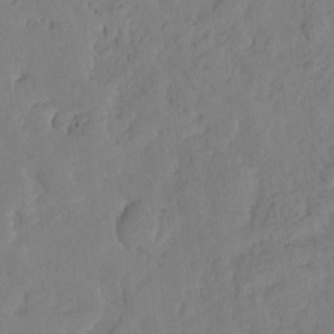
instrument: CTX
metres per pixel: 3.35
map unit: Htu
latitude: -8.3684
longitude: 176.1606
